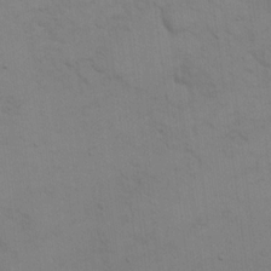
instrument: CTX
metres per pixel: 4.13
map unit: eHh
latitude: 17.5938
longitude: -66.4790
